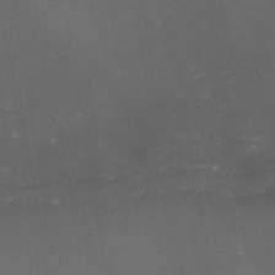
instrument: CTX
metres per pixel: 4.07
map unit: eHh
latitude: -1.6722
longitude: -79.3104
